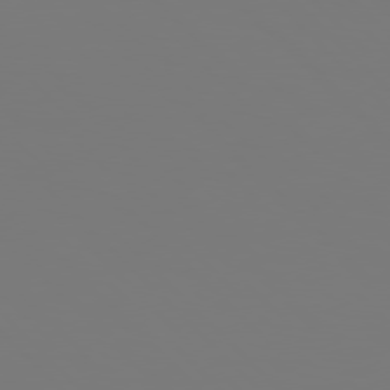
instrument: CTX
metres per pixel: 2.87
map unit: Hpe
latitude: 76.8002
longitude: -162.4034
